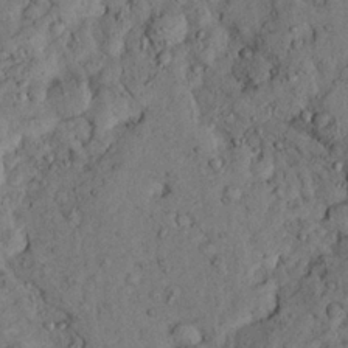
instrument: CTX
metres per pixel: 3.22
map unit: Ave
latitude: 23.7072
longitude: -132.5168
